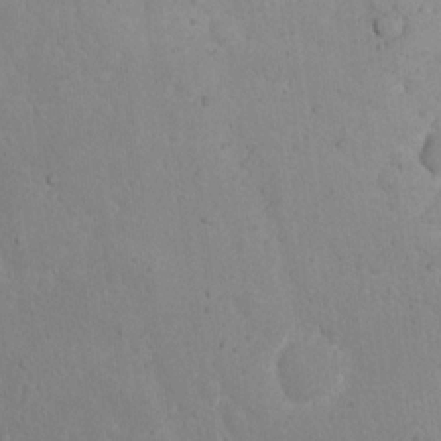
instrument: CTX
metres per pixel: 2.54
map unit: eHh
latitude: 16.4223
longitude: -71.9528
